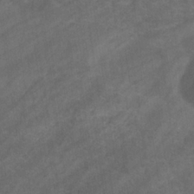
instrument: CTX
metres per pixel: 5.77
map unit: eHb
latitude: -32.6897
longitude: 71.6722
